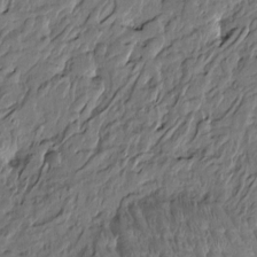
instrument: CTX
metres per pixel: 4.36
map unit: Htu
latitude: -5.3509
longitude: 179.0675
